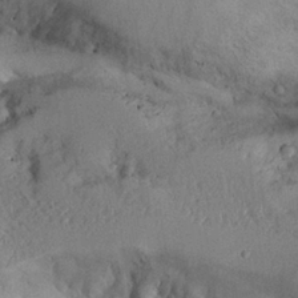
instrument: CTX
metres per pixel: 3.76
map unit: Aa
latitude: 26.6302
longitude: -129.5371
